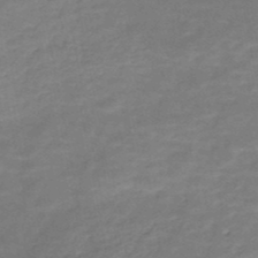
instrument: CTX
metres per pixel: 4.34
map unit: HNb
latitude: -48.8975
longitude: -39.3671
